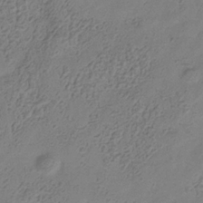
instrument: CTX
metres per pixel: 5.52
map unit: Hve
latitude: -34.7652
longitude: 88.7463
